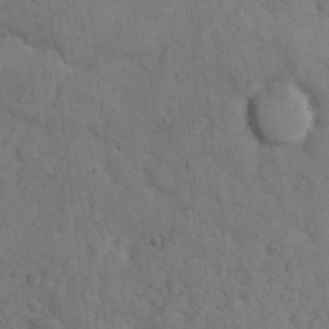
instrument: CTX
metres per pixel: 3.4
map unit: Ht
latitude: 9.1025
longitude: -38.3089
